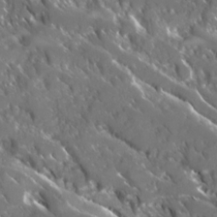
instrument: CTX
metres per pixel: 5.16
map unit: Ave
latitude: 17.2915
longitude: -130.3846
